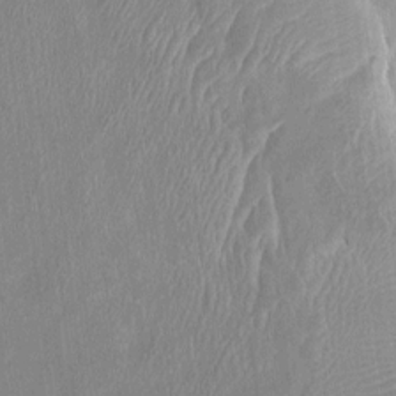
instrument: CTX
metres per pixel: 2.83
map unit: HNhu
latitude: 4.7057
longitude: -6.1956
